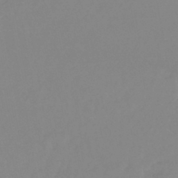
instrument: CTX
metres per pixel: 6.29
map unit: eHb
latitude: -45.0298
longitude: 84.3873
